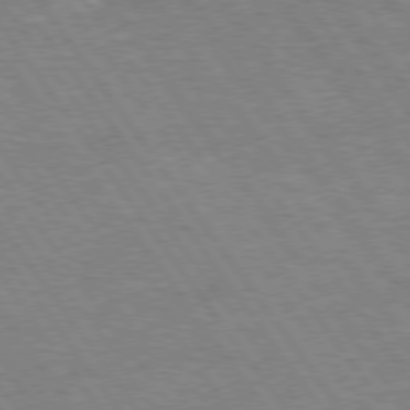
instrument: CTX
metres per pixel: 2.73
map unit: Hpe
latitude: 75.3671
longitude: -142.3845
